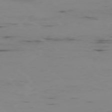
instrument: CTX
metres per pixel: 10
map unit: Ap
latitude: -76.8597
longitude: -82.6112
